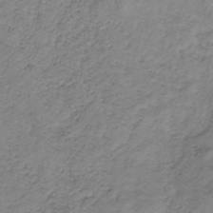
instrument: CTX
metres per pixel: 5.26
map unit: lHb
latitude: -33.2565
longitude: 66.0283
